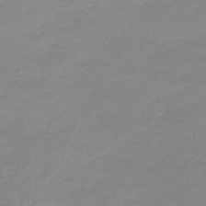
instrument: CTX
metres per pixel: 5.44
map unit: lHb
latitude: -44.7841
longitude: 72.0472
